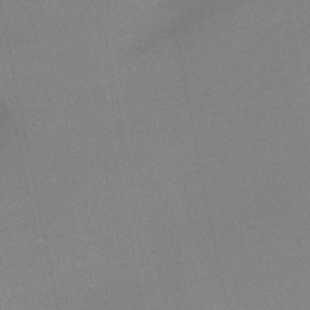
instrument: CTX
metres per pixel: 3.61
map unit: lHb
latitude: -45.1431
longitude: 67.4454
